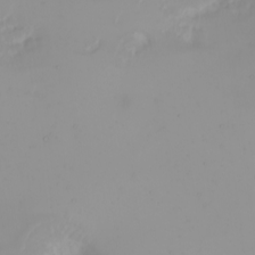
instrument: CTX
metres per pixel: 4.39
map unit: Nhu
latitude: -4.6329
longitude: -84.3278
